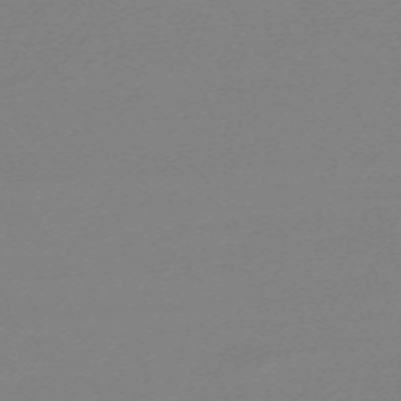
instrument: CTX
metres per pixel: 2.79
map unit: eHh
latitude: -62.2928
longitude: 52.4818
